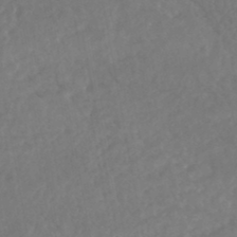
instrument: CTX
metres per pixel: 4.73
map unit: HNhu
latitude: -46.1417
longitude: 96.8597
